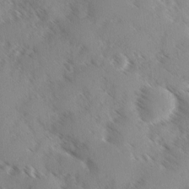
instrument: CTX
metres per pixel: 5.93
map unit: Ave
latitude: 0.5923
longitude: -111.1781
